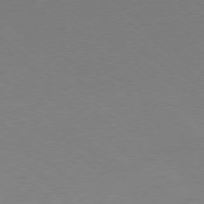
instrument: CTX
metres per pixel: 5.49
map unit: Ap
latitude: -77.9367
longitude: -69.6127
